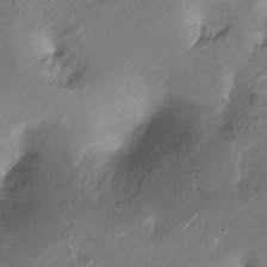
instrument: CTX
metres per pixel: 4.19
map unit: Ht
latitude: -17.4644
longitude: -44.9325
